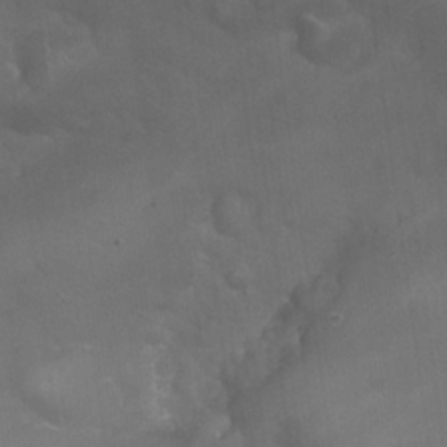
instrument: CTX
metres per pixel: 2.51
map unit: eHh
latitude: 24.6301
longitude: -63.3482
